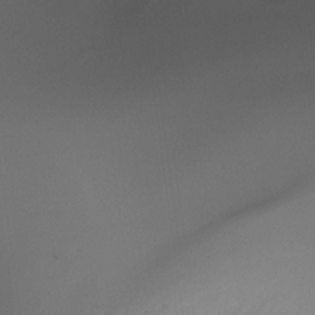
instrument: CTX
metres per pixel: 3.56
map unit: Ht
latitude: -15.6911
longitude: -45.4804
